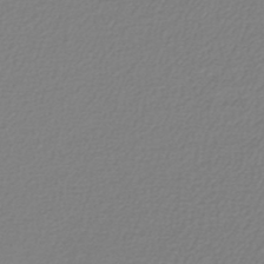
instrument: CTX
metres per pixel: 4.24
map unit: lHb
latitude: -44.6330
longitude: 65.1620
